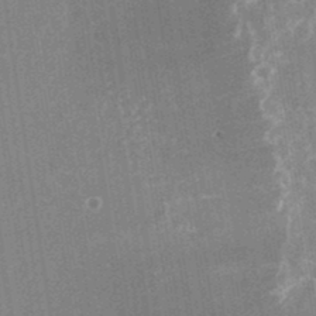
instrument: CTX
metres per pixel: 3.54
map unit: Nhu
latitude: -24.9542
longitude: -73.1781
